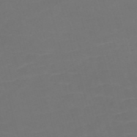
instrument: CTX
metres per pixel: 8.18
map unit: Nve
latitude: -59.4643
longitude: 58.3684
